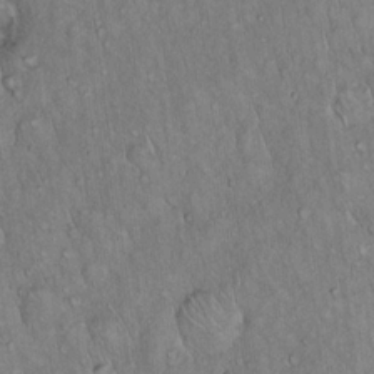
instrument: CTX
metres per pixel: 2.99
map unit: Hto
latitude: 15.5372
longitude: -57.4804
